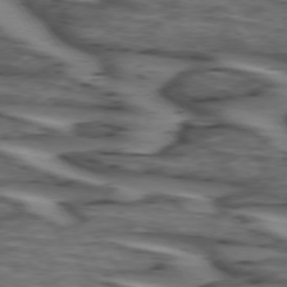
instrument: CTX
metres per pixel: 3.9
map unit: lApd
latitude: 74.2334
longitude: -71.4615
